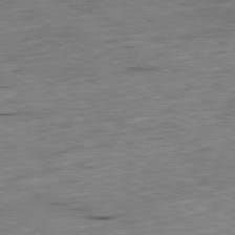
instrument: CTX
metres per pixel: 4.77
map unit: Ap
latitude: -81.8045
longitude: -68.5357
